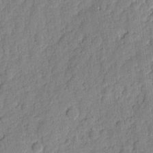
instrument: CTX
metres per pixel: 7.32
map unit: eHh
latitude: 6.6301
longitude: -75.7639
